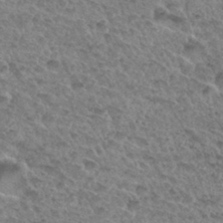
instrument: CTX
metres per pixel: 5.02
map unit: Hto
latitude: 32.2145
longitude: -47.9717
